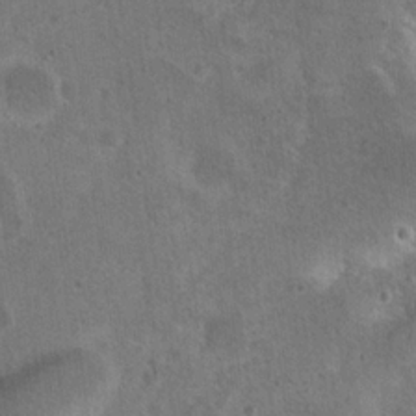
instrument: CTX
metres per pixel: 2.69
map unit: Nhu
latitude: 19.1403
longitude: -29.9717
